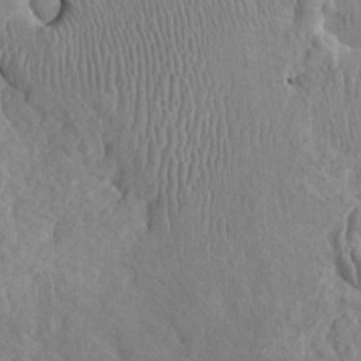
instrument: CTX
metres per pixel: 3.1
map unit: Ht
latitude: -2.6518
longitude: -15.2537
